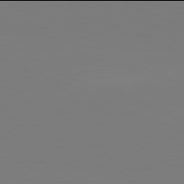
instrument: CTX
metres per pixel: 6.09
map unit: lApd
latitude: 81.9906
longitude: 147.7099
